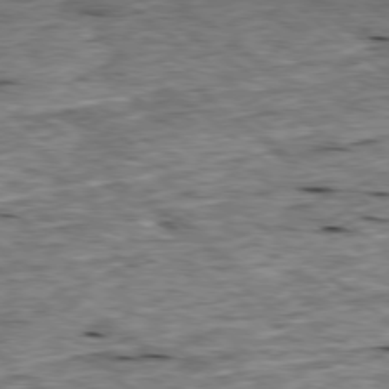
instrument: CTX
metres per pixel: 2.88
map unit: Ap
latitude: -78.9919
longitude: -87.0080
